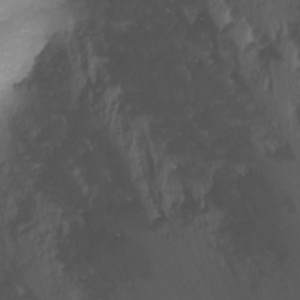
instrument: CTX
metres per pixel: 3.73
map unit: Nhu
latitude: -0.5385
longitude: -78.1389
